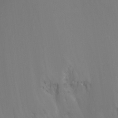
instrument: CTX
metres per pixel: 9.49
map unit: Nhu
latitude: -15.8045
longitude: -57.2725
